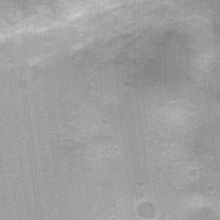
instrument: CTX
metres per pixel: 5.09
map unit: Nhu
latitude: 1.7827
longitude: -17.3859
